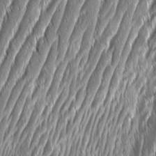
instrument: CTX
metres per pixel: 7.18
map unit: Aa
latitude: 8.1956
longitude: -131.1404
